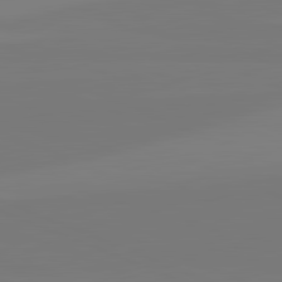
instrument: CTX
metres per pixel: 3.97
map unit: lApd
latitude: 82.3089
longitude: 147.6533
